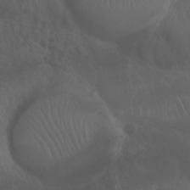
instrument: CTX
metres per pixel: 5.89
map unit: Nhu
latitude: 22.8758
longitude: -64.1200
